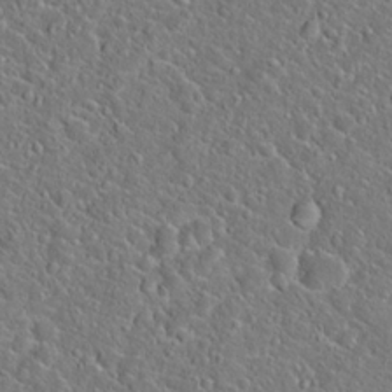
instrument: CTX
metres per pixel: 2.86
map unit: Hto
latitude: 20.6491
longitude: -44.7246
